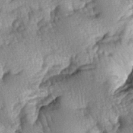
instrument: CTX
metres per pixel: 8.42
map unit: lAa
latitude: -6.2928
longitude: -125.9528
